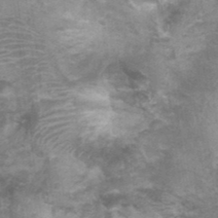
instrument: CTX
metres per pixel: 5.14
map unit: Ht
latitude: 0.3278
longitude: -17.6127
